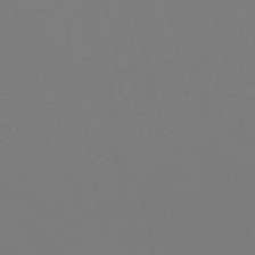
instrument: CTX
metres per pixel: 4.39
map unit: eHb
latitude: -50.1606
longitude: 69.7666
